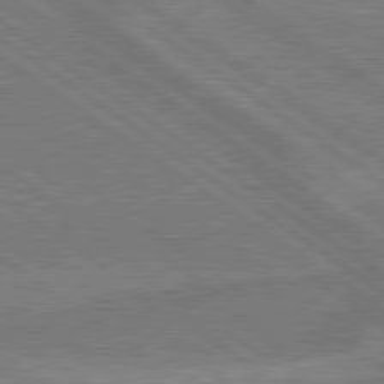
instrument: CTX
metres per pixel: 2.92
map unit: lApd
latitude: 79.7828
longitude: 166.7085
